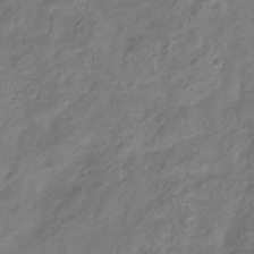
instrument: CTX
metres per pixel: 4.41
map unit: Hve
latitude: -33.7856
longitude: 90.6708
